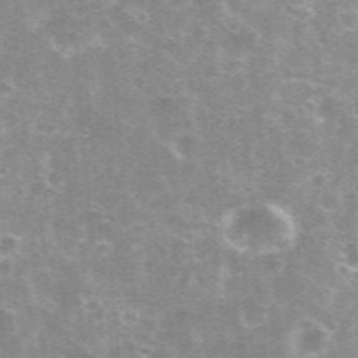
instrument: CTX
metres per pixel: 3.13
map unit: eHh
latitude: 35.8961
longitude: -59.5182
